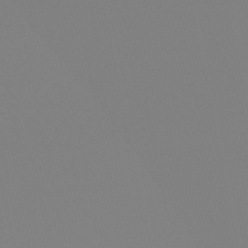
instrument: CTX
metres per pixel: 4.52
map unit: eHb
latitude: -50.6518
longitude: 76.2362
